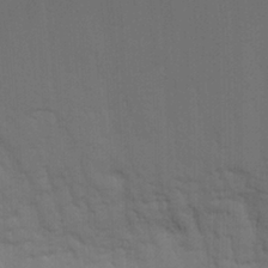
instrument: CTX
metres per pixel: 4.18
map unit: Nhu
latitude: -8.4251
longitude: -84.8002
